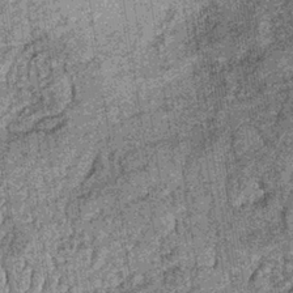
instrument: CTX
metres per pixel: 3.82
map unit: lHb
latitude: -37.0108
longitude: 67.7667
